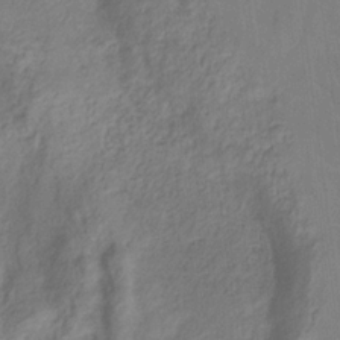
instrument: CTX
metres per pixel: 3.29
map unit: HNhu
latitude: -29.0864
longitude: 66.7652
